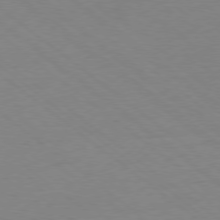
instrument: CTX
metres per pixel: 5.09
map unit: Ap
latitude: -78.9352
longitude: -99.1214
